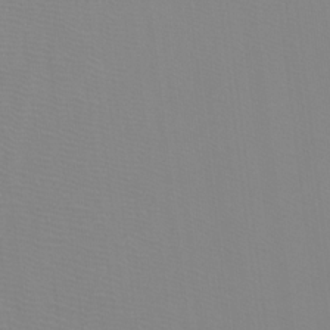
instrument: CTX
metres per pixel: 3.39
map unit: Htu
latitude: -12.1795
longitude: -70.5923
